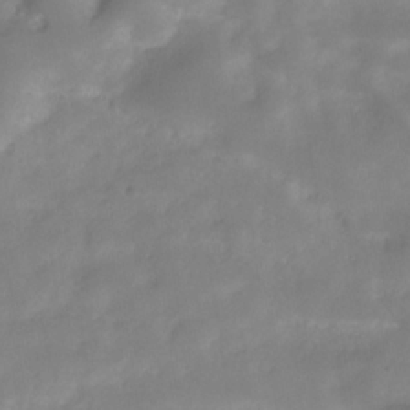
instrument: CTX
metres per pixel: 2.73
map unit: Hve
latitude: -31.5210
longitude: 89.4832
